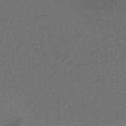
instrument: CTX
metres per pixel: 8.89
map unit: eHh
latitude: -53.1242
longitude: -24.6301
